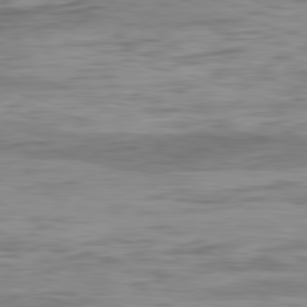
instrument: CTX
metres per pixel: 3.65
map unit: Ap
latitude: -82.3495
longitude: -77.1403
